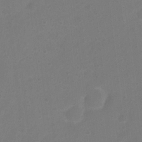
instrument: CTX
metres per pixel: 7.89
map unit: Nhu
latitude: 4.1767
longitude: -26.6113
